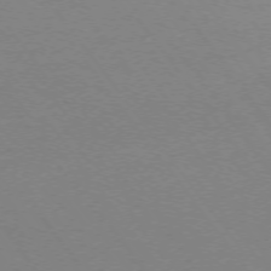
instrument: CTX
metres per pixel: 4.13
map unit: Ap
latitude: -75.0298
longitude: -75.2348
